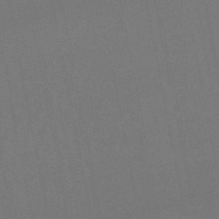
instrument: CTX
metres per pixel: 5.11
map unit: lHb
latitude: -50.5574
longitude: 81.6155
